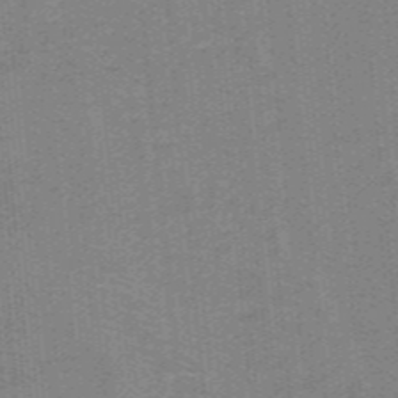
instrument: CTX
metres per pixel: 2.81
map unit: HNb
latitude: -39.0864
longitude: 53.9178
